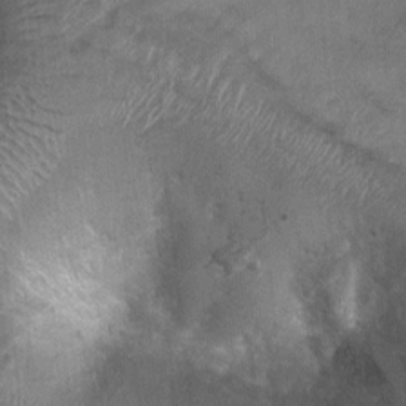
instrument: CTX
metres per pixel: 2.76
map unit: Ht
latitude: 4.6679
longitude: -20.1578
